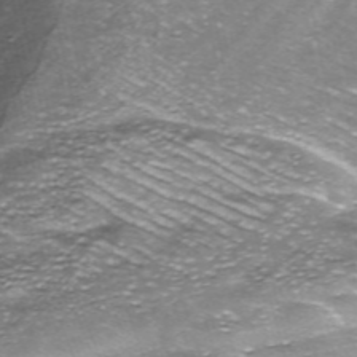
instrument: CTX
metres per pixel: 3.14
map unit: ANa
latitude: -40.3495
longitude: 103.0864
